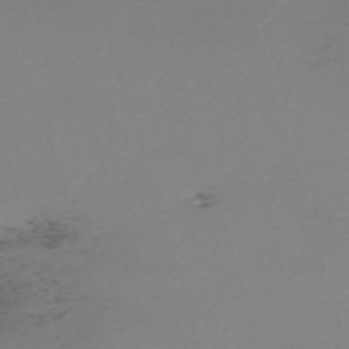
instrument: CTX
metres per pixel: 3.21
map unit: eHh
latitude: -61.4643
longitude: 51.0297
